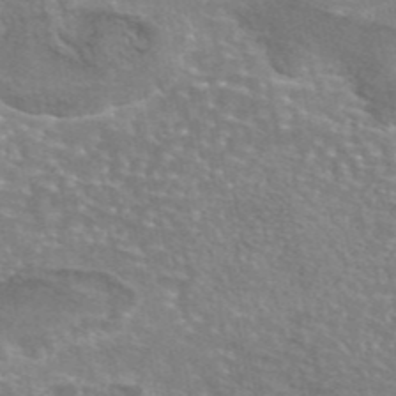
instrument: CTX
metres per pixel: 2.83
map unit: eAb
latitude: 45.2537
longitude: 106.6519
